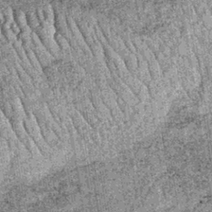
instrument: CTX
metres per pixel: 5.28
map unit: lHb
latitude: -37.0297
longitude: 67.4077
